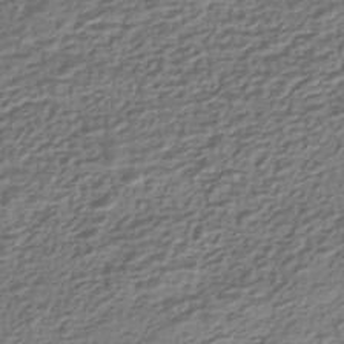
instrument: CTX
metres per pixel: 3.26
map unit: HNhu
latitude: -42.7652
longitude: 100.2928
